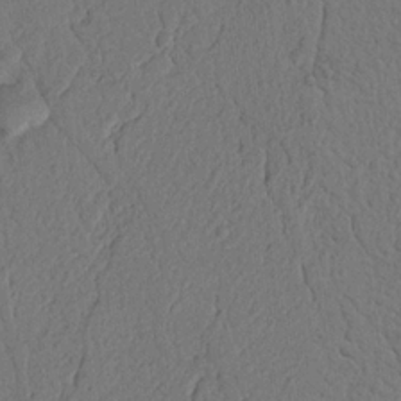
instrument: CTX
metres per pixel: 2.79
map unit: Nhu
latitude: 20.0444
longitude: -76.6112
